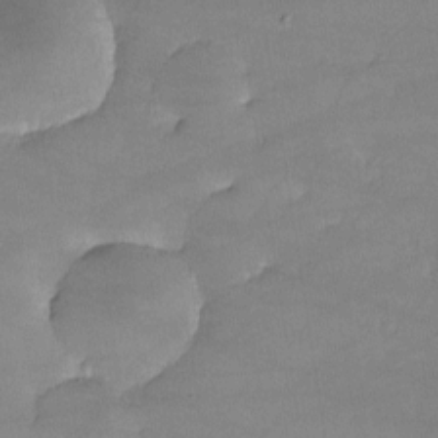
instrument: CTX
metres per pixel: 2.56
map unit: lHvf
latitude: -10.7085
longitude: -101.6316
